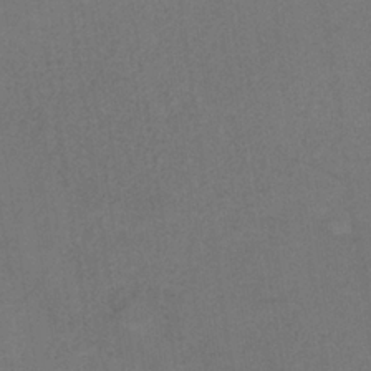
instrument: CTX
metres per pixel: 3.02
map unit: HNb
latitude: -33.5777
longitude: 54.4440
